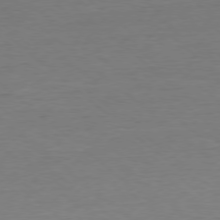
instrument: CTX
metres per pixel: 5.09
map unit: Ap
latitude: -78.3117
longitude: -87.3481
